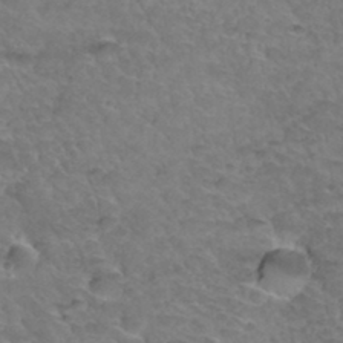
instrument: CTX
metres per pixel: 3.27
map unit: Hto
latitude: 34.9324
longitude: -46.9325
